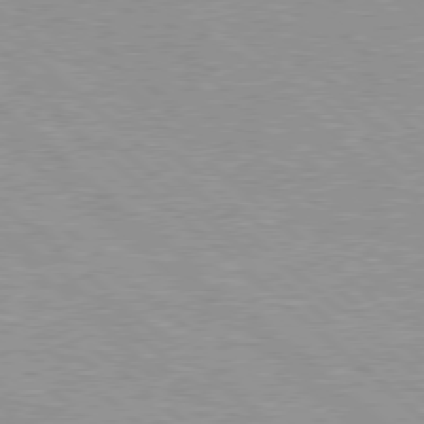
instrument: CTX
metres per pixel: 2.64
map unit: Hpe
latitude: 77.7827
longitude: -154.3278
